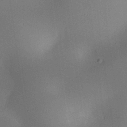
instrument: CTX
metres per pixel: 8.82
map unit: eHh
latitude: 25.5938
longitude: -70.2333
